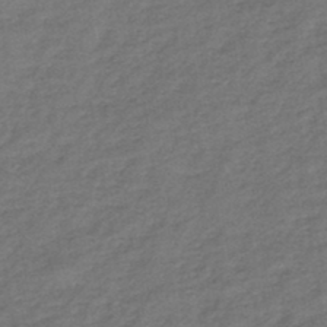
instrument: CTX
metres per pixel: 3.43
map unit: eHb
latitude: -43.4643
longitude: 83.0675
